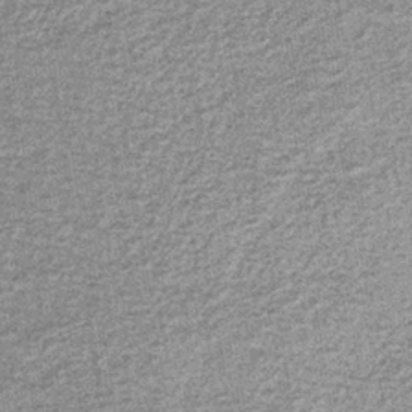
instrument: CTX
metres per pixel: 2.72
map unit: lHb
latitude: -36.7463
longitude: 65.5210
